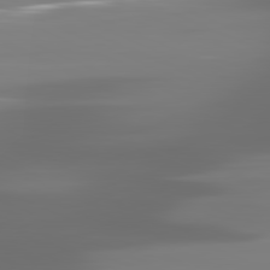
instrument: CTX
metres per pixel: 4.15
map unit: lApd
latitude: 81.2915
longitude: -138.2900
